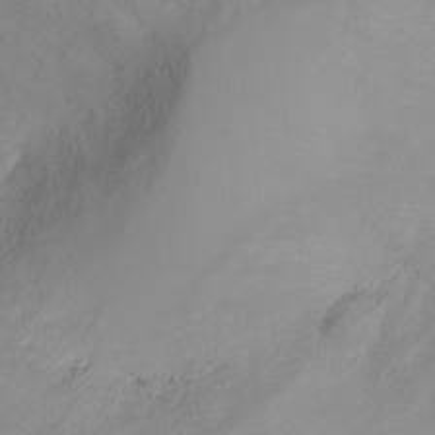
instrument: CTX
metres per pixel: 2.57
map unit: Ht
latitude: 0.8947
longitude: -20.0822
